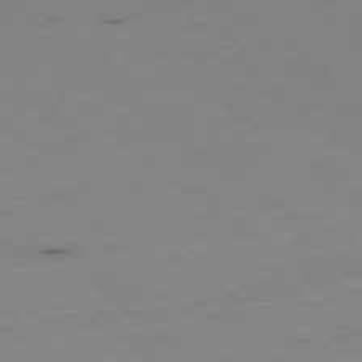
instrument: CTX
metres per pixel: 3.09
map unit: Ap
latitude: -78.8030
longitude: -74.0255
